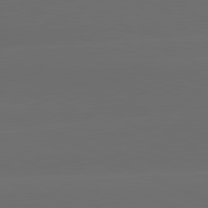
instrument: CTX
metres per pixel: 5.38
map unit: lApd
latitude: 81.2915
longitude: -147.2915
